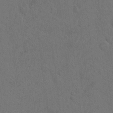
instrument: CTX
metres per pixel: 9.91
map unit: Hto
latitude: 7.4426
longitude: -62.7247
